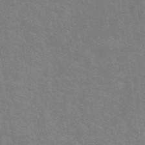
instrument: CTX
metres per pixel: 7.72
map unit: lHb
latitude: -40.9919
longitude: 75.7667
